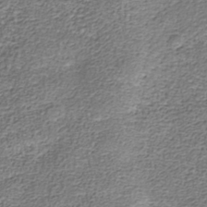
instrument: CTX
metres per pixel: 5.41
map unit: Nhu
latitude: -39.1431
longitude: -82.5356
